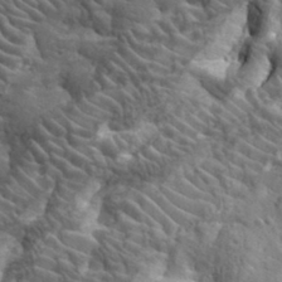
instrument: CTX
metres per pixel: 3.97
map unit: lHvf
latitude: 34.5545
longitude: -86.8569
